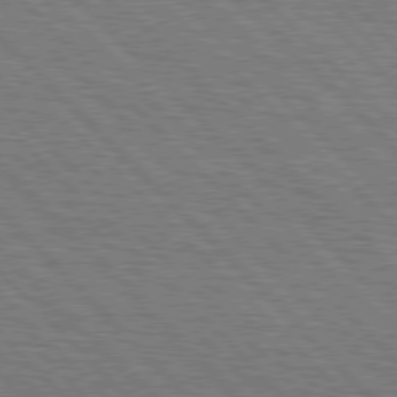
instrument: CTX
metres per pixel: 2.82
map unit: Hpe
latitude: 77.5749
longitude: -126.4601
